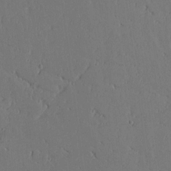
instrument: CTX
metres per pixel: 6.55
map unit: lAvf
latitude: 16.1389
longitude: -125.9528
